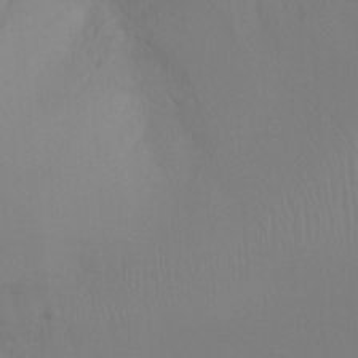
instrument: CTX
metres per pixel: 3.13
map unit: Ht
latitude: -9.2943
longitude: -32.9514
